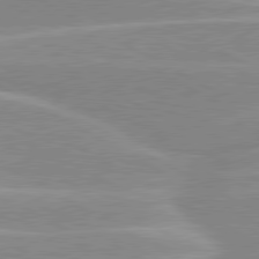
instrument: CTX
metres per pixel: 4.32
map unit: lApd
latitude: 80.4412
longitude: -124.1200
